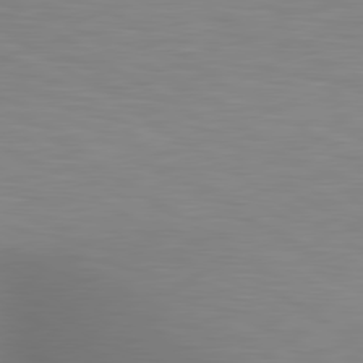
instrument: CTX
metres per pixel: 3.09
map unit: lApd
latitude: 80.2145
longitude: 134.0661
